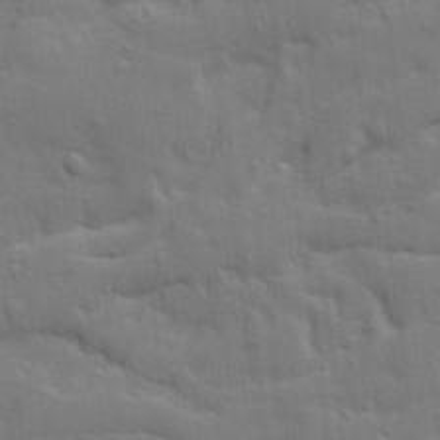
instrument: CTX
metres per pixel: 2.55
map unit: Ave
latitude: 19.5560
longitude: -129.2915
